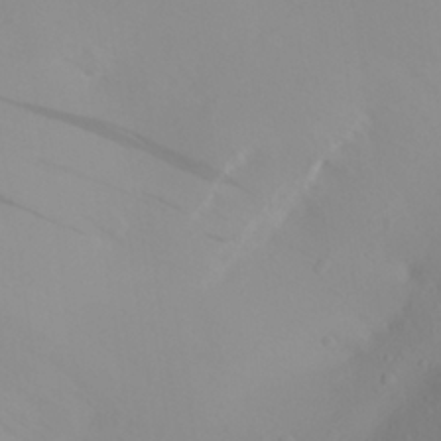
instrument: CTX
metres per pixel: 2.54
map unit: Aa
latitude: 27.5749
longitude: -146.9136
